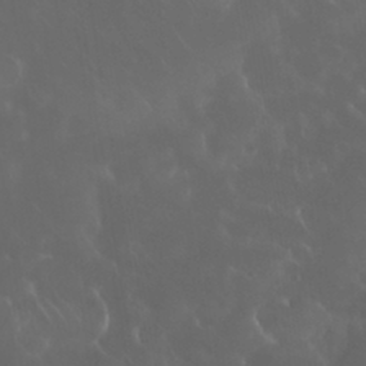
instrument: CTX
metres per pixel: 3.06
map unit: Nhu
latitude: 30.3279
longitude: -58.7435
